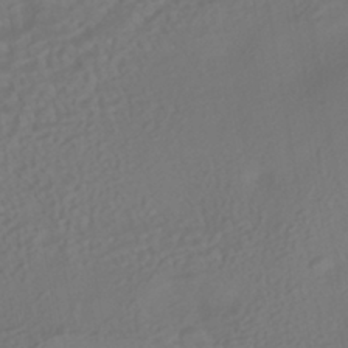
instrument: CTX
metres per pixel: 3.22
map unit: HNhu
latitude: -42.3306
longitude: 105.2187
